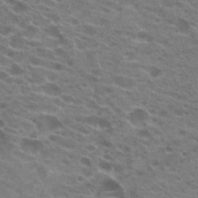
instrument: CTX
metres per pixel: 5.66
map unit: Hto
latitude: 22.6490
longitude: -39.8205
